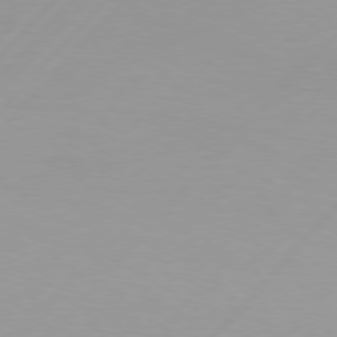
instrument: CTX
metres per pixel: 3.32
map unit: Hpe
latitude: 77.1214
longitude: -138.2900
